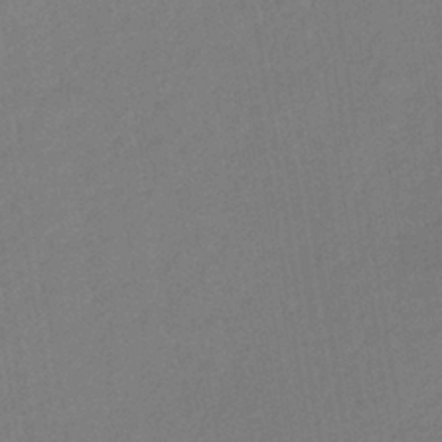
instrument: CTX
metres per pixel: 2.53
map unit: lHb
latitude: -37.6721
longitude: 71.3510
